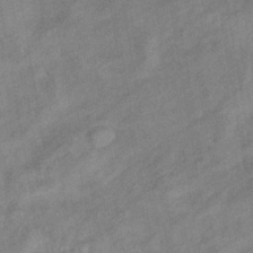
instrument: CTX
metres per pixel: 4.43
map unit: eHb
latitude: -41.4643
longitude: 82.9164
